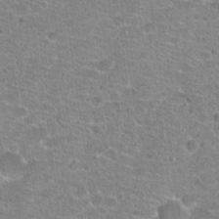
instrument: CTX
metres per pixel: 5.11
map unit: Hto
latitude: 21.2537
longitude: -42.4790
